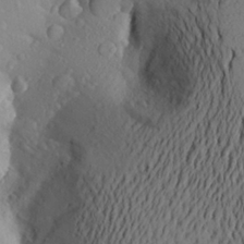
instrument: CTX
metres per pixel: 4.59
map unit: Aa
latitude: 25.7071
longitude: -147.4049
